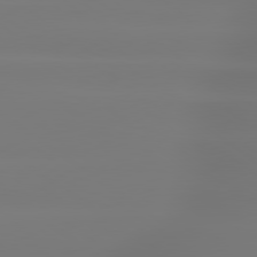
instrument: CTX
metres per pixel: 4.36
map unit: lApd
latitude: 79.5749
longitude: -136.4412
